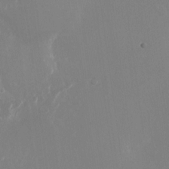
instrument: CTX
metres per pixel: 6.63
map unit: Nhu
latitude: -24.0472
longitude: -72.5168
